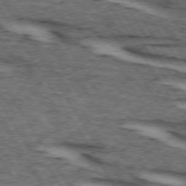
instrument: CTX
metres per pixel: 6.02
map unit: lApd
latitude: 73.9528
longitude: -72.6491
